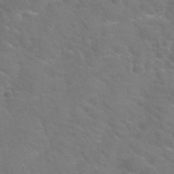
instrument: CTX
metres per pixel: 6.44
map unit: Hto
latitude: 35.0836
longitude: -50.0255
